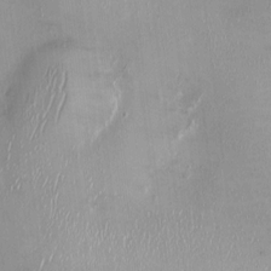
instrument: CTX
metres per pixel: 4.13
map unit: Nhu
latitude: 0.2522
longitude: -14.6869
